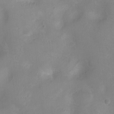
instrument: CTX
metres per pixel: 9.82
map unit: Ht
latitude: -4.6707
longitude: -16.4412
